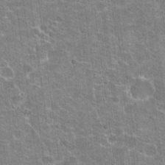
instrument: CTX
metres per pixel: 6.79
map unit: Hto
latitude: 21.4049
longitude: -42.6491
